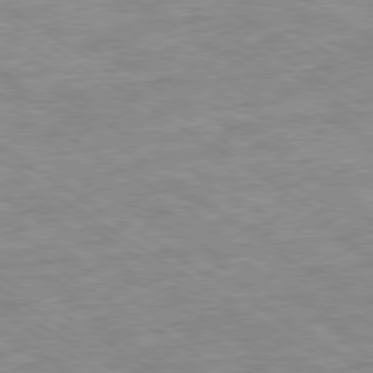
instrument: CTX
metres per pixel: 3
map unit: Ap
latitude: -80.1606
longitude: -75.4049
